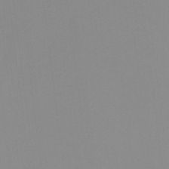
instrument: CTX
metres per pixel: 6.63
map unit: Nhu
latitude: -8.8219
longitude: -94.7813
